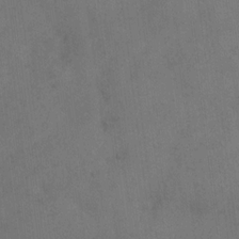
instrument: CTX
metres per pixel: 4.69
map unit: eHh
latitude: 15.1026
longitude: -62.5735
